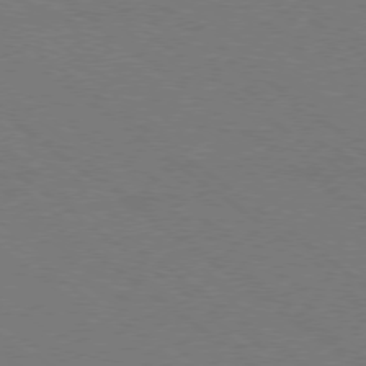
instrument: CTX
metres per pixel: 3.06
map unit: Ap
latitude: -78.8597
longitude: -64.1956
